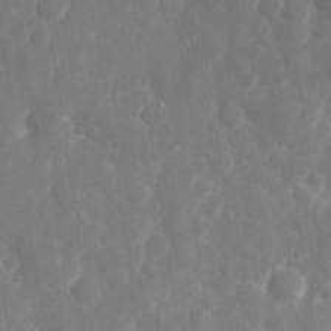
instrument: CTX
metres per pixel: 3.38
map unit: eHh
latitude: 31.7072
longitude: -59.4049
